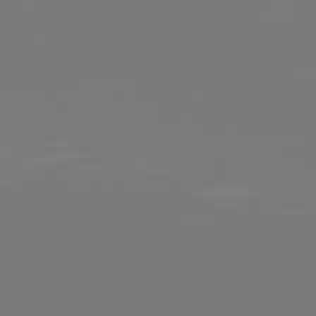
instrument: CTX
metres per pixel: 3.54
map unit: Hpe
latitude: 77.0836
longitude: -136.1767
